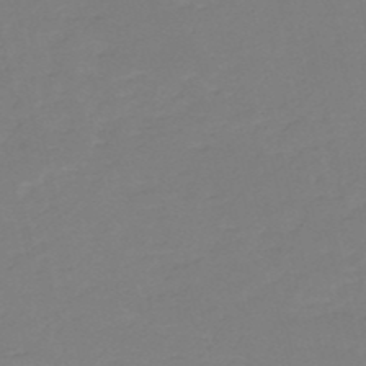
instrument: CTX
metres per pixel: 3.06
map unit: eHh
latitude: -52.6329
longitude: -25.1214
